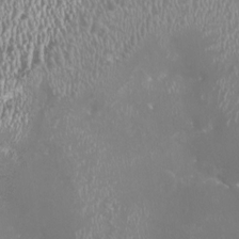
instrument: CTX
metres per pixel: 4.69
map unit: HNhu
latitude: -1.5399
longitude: 0.2173
